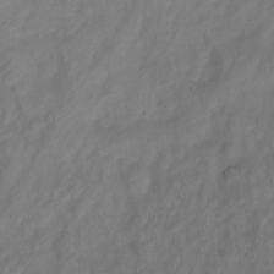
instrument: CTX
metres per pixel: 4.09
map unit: Ht
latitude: 2.4223
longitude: -35.1781
